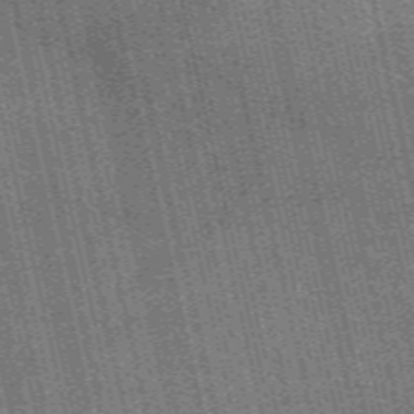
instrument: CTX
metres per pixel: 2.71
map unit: eAb
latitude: 51.2159
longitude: 110.1605
